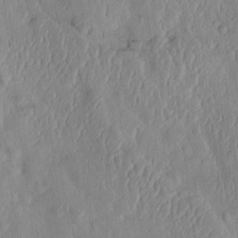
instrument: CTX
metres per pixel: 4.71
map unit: Htu
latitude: 2.2522
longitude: 148.8975
